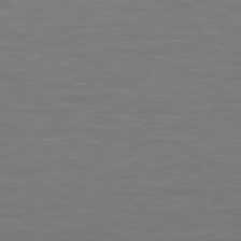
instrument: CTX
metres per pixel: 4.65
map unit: lApd
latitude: 79.1781
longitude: -90.7057
